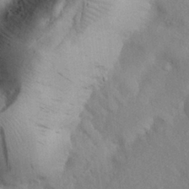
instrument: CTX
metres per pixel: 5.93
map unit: Nhu
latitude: 26.8191
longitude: -71.1025
